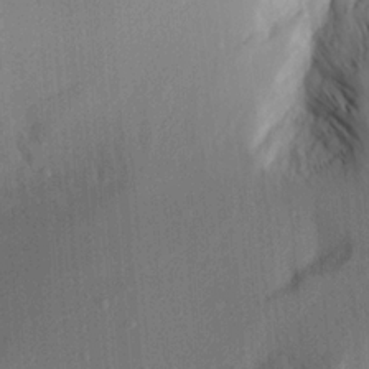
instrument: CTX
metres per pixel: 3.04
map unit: Aa
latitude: 21.5371
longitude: -143.9339
